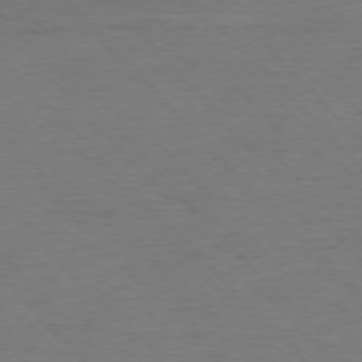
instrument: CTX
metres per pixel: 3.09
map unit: Ap
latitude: -76.6330
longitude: -95.0081
